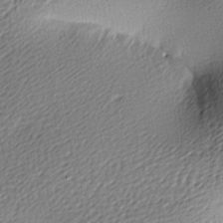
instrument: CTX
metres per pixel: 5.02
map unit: lAa
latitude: -9.5210
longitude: -126.5546
